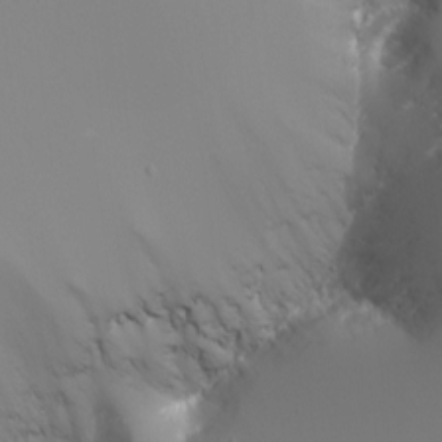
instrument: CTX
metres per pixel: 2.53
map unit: Nhu
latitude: -8.0661
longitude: -91.4237
